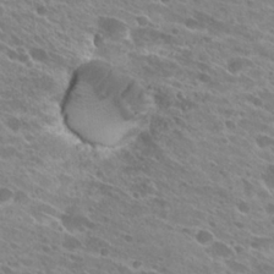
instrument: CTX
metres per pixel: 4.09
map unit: Hto
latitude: 25.9150
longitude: -41.8583
